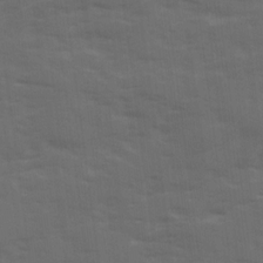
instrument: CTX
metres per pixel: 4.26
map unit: Ave
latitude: 19.0080
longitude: -130.5357
